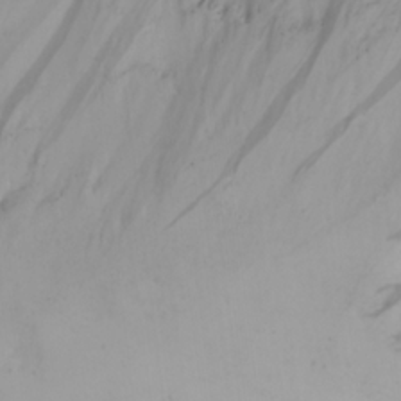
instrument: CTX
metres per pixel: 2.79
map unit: Ave
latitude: 20.8191
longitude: -138.1767
